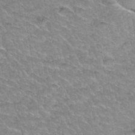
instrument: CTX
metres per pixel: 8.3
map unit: Hto
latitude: 34.8002
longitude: -48.8758
